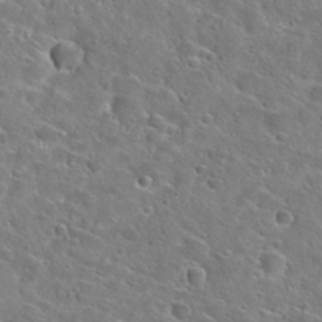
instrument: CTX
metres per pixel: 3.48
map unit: Hto
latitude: 24.4412
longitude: -45.4048
